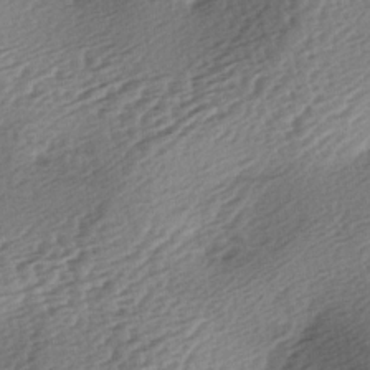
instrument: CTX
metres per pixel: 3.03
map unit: lAa
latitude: -3.0864
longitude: -126.9892
